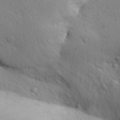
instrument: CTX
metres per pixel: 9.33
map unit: Aa
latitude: 31.5371
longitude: -146.4223
